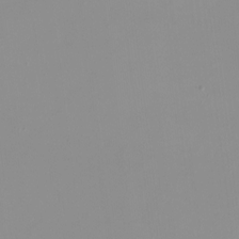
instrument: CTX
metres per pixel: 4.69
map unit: HNhu
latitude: -0.8408
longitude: -5.4048
